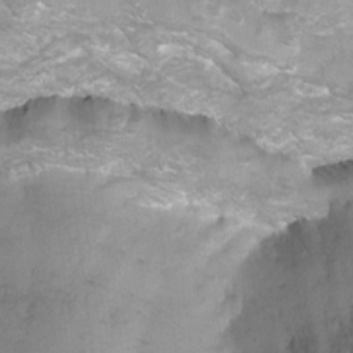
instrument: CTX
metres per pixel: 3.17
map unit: Nhu
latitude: -12.7463
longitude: -59.4993
